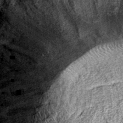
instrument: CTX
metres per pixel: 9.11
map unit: eAb
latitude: 36.4979
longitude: 110.6519
